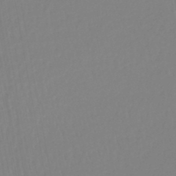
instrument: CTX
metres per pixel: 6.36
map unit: lHb
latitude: -44.5385
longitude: 74.0094
